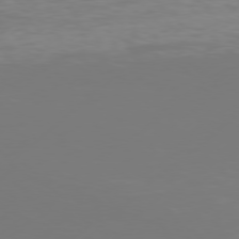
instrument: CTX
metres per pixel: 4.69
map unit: Hpe
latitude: 76.1011
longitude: -131.5560
